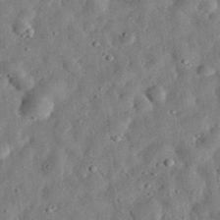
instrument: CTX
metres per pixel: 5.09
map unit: eHh
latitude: 32.7624
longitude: -75.0270
